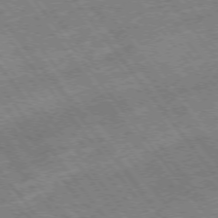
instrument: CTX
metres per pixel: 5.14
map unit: Hpe
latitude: -75.4644
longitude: -18.7624
